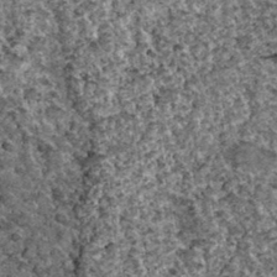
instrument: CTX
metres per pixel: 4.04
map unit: Hto
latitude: 35.2159
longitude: -52.2522
